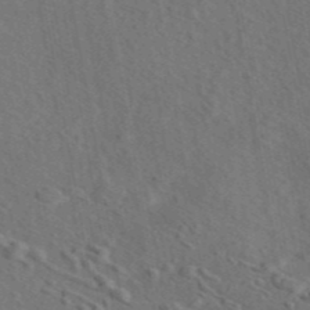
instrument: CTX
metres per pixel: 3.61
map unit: eAb
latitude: 43.4804
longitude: 114.5007
